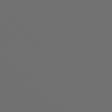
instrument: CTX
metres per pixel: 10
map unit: Hpe
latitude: 76.8947
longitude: -166.1577
